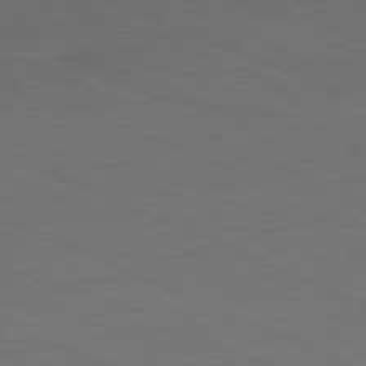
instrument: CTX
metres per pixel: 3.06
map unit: Ap
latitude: -77.1053
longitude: -75.0836
